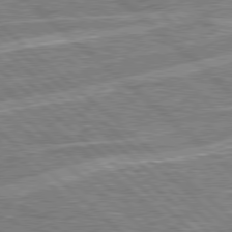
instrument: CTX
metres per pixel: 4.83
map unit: Hpe
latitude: 78.4223
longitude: -157.1781
